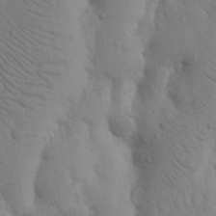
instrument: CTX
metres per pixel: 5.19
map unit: Nhu
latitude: 16.5735
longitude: -75.8961
